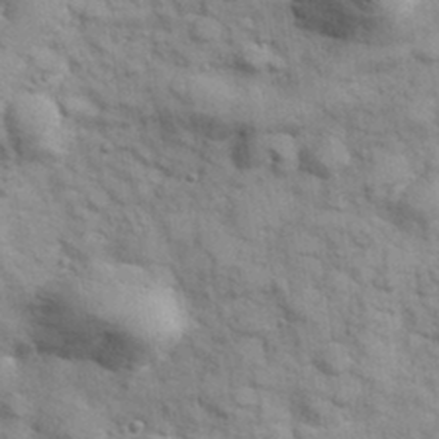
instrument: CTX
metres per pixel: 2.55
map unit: Hve
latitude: 32.4034
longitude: 151.2943
